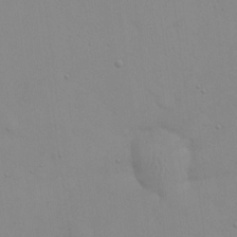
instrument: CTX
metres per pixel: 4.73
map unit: eHh
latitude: 23.6505
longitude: -65.4048
